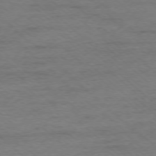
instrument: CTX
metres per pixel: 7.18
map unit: Ap
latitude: -77.2187
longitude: -93.1214
